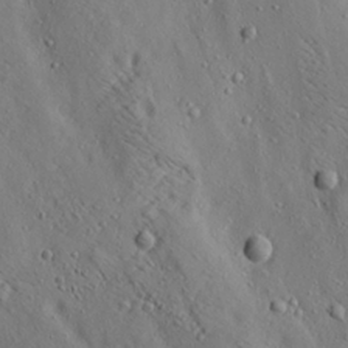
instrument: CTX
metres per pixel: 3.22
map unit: lAa
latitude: 19.5749
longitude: -139.7450
